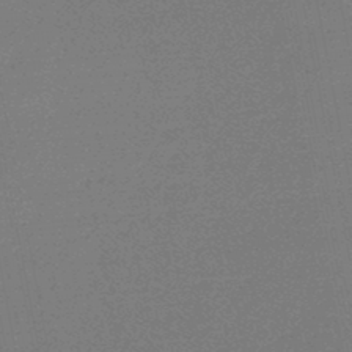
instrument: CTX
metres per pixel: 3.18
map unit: eHb
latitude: -46.9919
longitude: 80.5763
